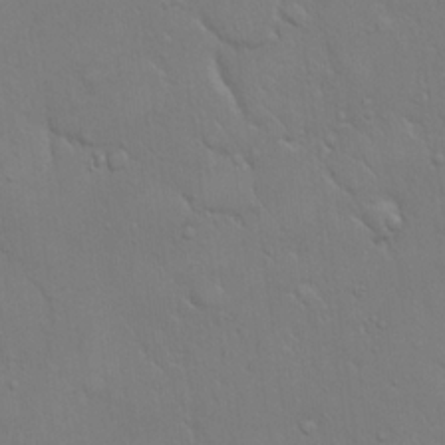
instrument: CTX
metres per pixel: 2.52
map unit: eHh
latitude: 17.7261
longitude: -62.9136
